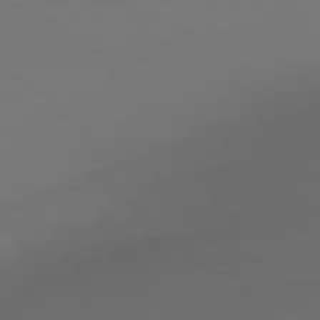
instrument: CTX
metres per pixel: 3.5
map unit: Ap
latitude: -76.1795
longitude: -79.1592
